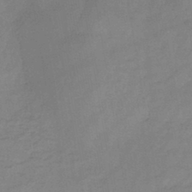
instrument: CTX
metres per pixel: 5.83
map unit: HNb
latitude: -45.1998
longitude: -38.9703
